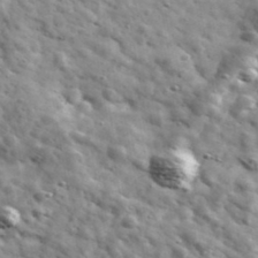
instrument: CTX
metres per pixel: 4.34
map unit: Ave
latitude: 41.3671
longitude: -107.4049
